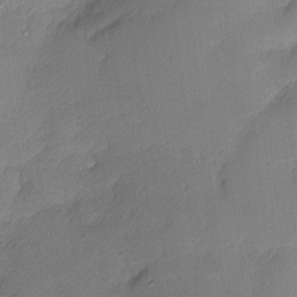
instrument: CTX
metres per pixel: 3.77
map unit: Nhu
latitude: 2.5168
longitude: -75.5182
